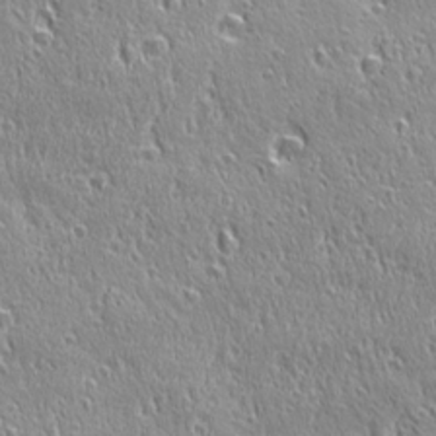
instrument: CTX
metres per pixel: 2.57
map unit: Ave
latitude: 21.6316
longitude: -135.9339
